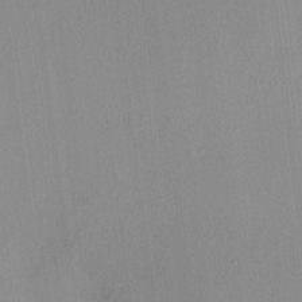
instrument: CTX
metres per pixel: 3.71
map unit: HNhu
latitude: 5.6316
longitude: 9.6533
